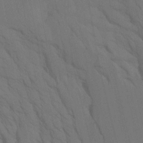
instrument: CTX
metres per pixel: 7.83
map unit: Htu
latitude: -6.4251
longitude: -70.4034
